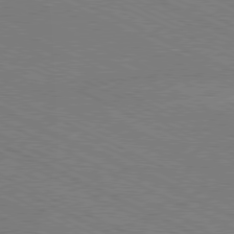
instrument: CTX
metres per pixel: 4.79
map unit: Hpe
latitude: -81.0109
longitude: 15.4644
